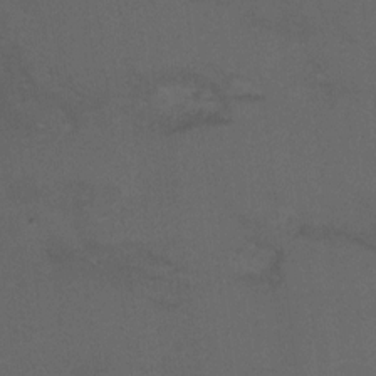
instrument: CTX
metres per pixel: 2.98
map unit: Hto
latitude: 6.3845
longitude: -35.2726
